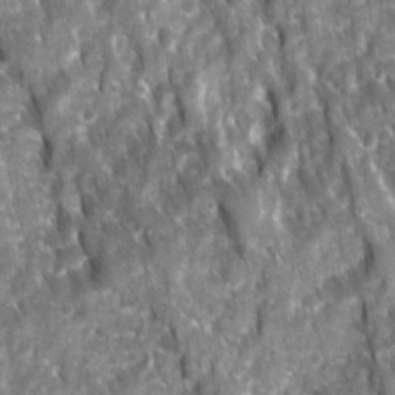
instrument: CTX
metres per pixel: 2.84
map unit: Ave
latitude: 16.3089
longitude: -131.5560
